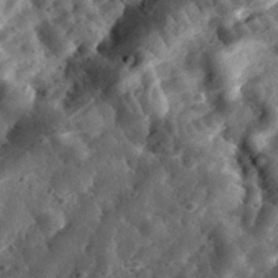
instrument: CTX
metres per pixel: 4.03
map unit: eHh
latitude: 34.2144
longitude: -79.2726
